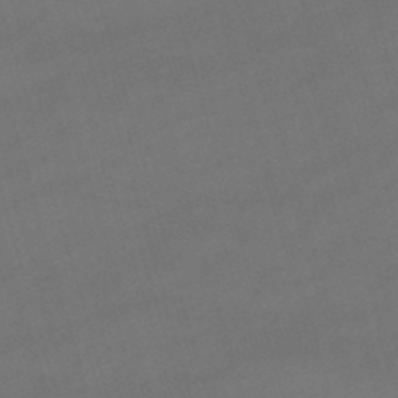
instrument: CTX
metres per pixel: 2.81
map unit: lHb
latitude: -47.2376
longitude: 63.4076
